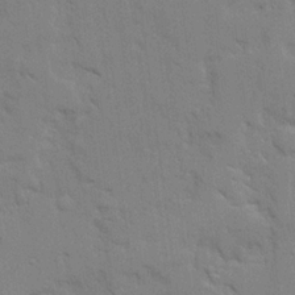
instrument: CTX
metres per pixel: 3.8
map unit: Ave
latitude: 22.0444
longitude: -130.1389
